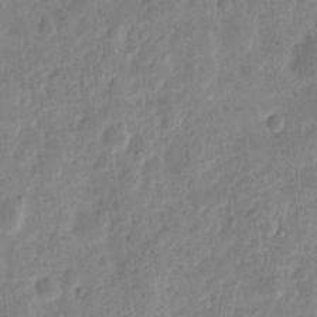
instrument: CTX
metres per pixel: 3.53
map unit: eHh
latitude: 7.7261
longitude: -71.3670
